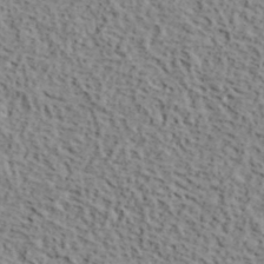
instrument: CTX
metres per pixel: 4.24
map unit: lHvf
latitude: 39.9339
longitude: -87.8016
